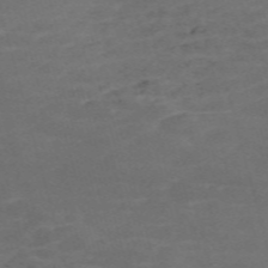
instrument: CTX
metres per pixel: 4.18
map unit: Nve
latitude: -59.5210
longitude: 59.3698
